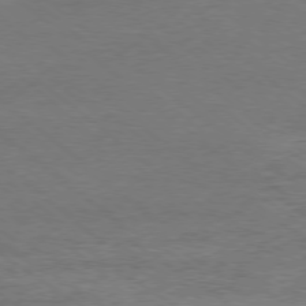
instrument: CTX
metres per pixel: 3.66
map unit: Ap
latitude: -78.6707
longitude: -85.3671
